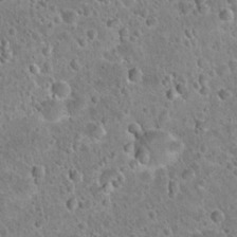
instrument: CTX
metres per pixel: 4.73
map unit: Hto
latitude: 21.5749
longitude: -48.6679
